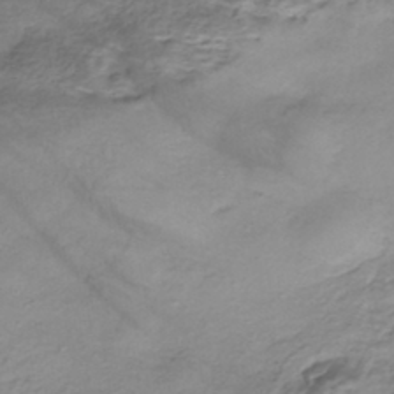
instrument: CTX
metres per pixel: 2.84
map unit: eHh
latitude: -42.5195
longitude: 117.4643
